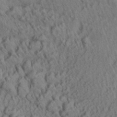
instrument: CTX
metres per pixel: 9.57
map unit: Aa
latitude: 29.1592
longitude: -137.3293
